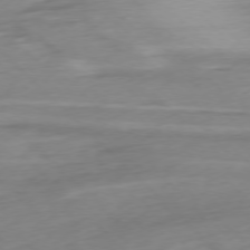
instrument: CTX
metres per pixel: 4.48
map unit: Ap
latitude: -77.0675
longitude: -78.0822
